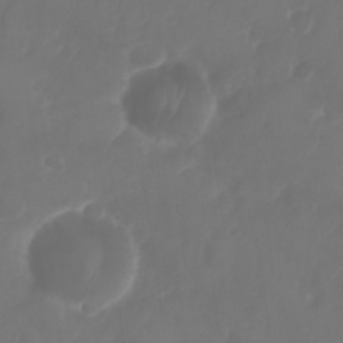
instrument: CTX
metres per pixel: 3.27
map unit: Nhu
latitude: 25.3292
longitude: -62.9703
